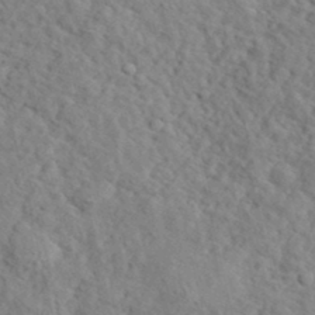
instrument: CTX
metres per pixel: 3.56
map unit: eHh
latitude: 35.9528
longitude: -78.5924
